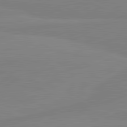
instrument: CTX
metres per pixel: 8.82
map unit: lApd
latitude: 81.4048
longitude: -178.1578
